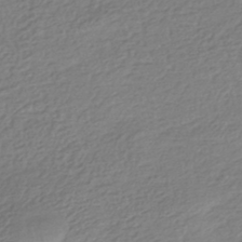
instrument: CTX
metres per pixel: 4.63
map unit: HNhu
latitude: -43.6343
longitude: 97.9178
